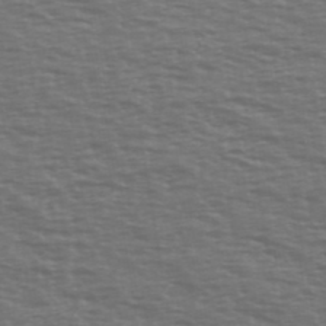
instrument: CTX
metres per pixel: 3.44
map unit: Ave
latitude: 39.5182
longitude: -113.3670
